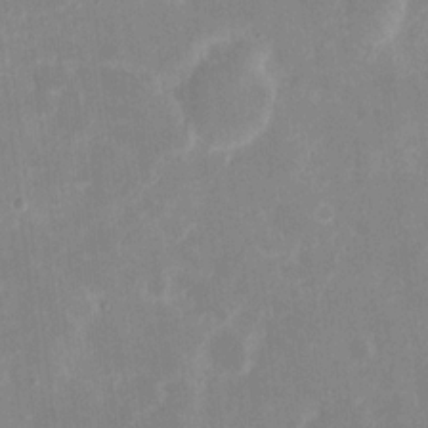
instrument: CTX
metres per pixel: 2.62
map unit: eHh
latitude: 6.9892
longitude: -69.6883
